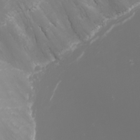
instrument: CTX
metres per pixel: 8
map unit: eHh
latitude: -5.7666
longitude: -88.1767
